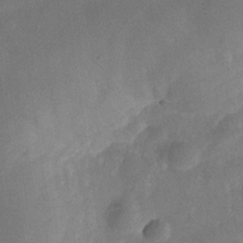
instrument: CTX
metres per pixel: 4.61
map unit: Nhe
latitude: -36.7085
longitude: -176.4790
